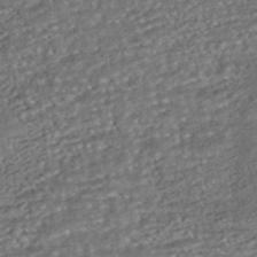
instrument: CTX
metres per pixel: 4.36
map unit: ANa
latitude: -43.4454
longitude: 108.0094
